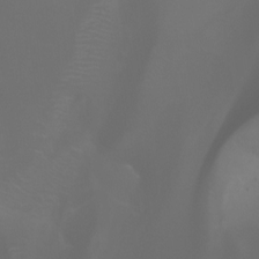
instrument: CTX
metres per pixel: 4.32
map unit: Aa
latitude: -6.8975
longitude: -72.6680
